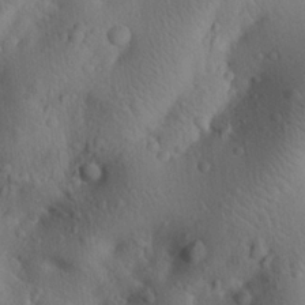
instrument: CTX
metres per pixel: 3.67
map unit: Aa
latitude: 23.2726
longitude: -137.5182
